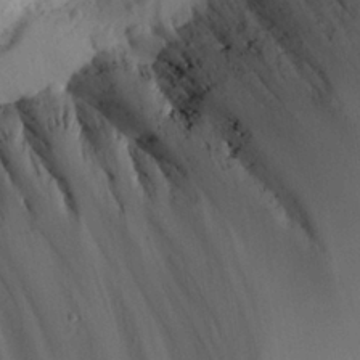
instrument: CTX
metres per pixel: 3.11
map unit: Aa
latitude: 23.6694
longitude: -131.8395
